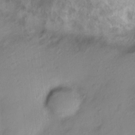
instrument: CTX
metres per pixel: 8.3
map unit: Nve
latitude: -17.9367
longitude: 109.0108
